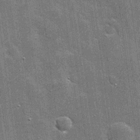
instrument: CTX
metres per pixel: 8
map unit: eHh
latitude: 20.1389
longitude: -66.8380
